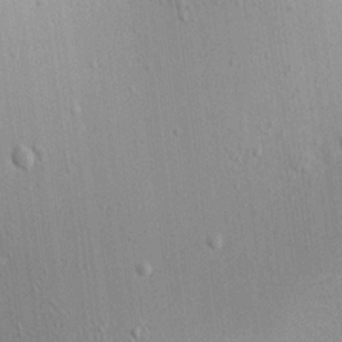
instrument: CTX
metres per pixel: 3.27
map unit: Aa
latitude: 18.3656
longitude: -140.7813
